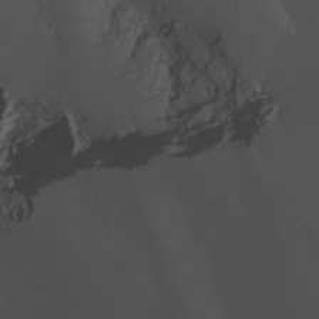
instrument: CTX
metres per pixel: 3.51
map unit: Nhu
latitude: -7.2565
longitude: -85.6694
